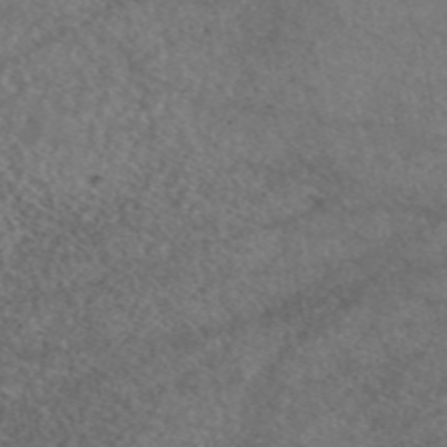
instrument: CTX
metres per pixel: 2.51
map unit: eAb
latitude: 46.7624
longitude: 110.7463
